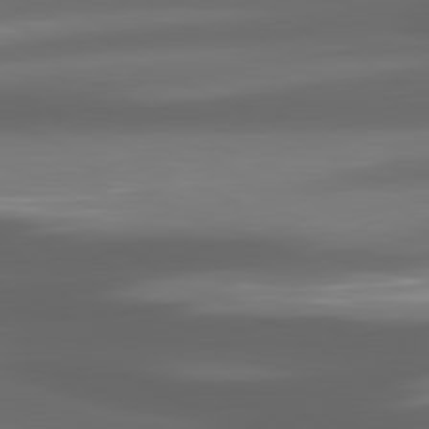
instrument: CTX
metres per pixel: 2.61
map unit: lApd
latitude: 80.5168
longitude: -145.2915
